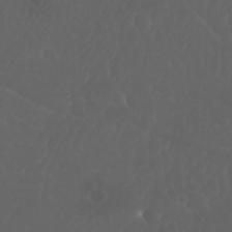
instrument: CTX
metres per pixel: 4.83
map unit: Nhu
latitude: 22.7246
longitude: -64.9514
